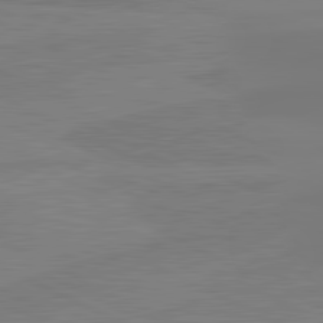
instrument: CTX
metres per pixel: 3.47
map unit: lApd
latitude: 81.6316
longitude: -176.6868
